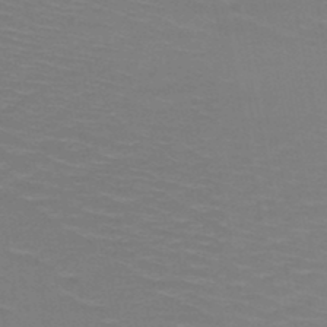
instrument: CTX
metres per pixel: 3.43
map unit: HNb
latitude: -49.6155
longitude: -48.1389
